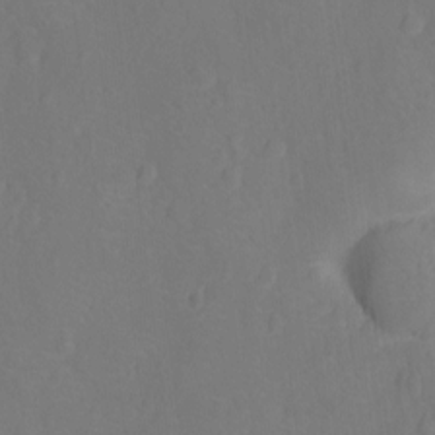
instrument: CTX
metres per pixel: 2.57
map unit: Nhu
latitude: -13.2565
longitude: -24.7435
